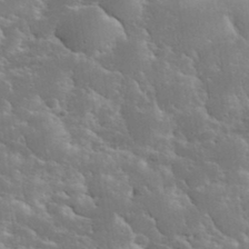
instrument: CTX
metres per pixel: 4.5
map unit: eHh
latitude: 36.2523
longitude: -67.4615
